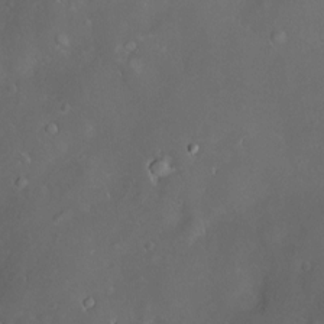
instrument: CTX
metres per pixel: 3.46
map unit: Hve
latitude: -10.3873
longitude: 174.8030
